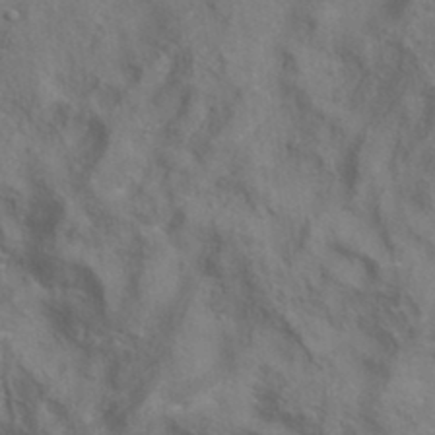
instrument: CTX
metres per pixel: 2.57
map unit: eAb
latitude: 35.0836
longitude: 111.6344
